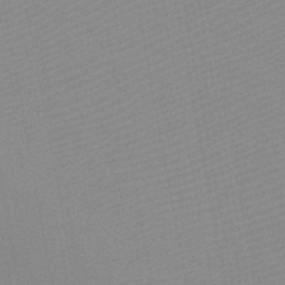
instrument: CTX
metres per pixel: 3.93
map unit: HNb
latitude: -45.5588
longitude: -43.4615
